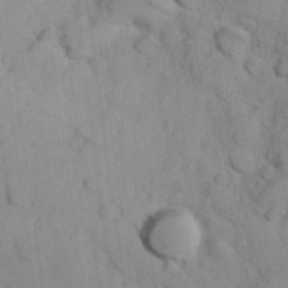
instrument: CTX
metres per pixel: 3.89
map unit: Hve
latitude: 24.1199
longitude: 148.0661
